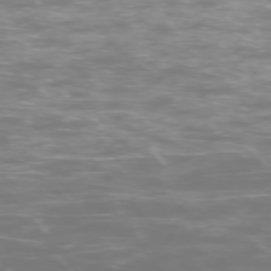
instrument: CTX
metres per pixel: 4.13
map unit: Ap
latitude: -75.0298
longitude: -76.8191
